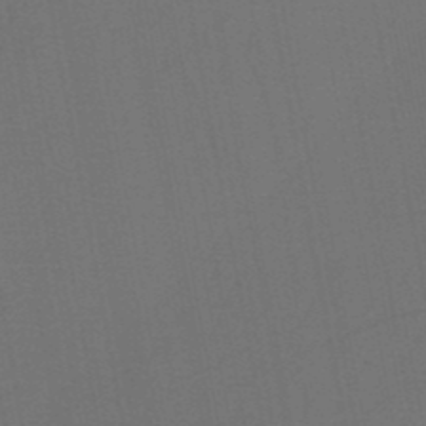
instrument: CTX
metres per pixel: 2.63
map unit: HNb
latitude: -47.3698
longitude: -40.3467
